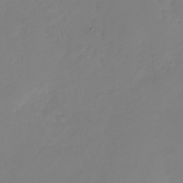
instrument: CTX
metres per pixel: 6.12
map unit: Nhu
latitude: -28.0850
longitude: -64.7246
